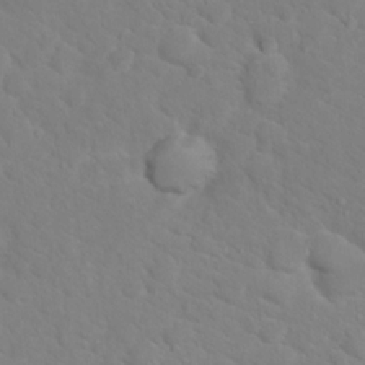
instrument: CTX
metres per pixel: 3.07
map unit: Hto
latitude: 17.7261
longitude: -36.3467
